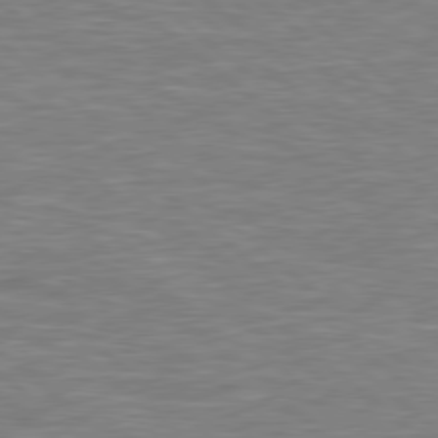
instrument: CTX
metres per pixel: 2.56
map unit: Hpe
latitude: 78.5924
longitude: 179.9178
